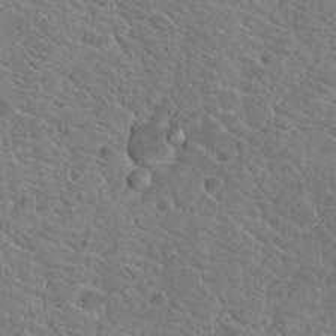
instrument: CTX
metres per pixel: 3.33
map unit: Hto
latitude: 19.1970
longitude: -33.5938
